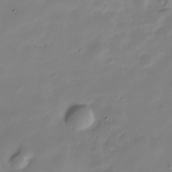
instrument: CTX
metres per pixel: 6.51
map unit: Hve
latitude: -28.7463
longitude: 91.9367
